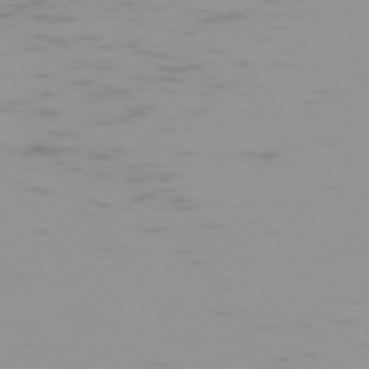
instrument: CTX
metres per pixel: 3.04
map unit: Hpe
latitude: -74.5196
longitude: 7.9745
